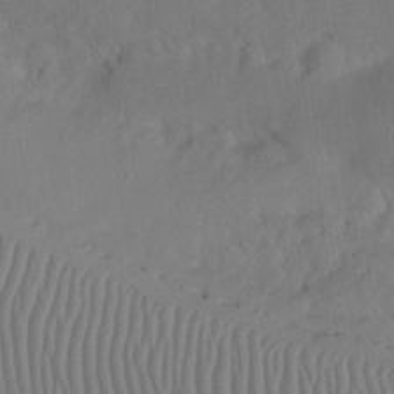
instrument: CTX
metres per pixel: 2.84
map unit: Nhu
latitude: 26.0822
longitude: -71.0647
